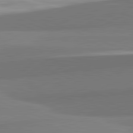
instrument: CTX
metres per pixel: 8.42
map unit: lApd
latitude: 82.2522
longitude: 153.1998
